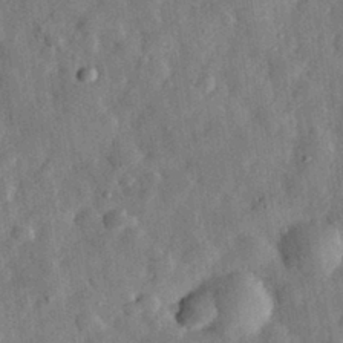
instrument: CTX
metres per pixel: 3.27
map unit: eHh
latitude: 31.2537
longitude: -76.3845
